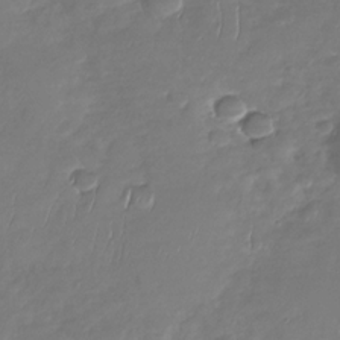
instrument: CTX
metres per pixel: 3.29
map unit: Nhu
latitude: -29.8989
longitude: -61.4804
